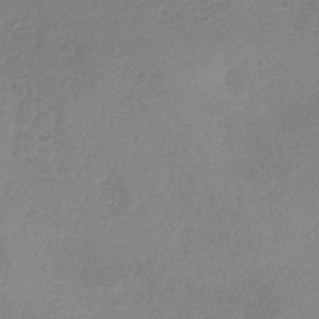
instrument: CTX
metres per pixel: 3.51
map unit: HNb
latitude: -33.6344
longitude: 55.6344
